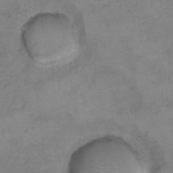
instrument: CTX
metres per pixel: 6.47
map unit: Hto
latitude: 7.1025
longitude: -35.2914
